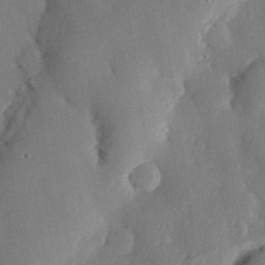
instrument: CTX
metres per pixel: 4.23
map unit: eHh
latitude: 29.3670
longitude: -81.1781
